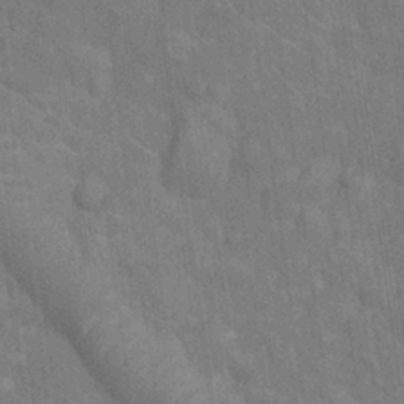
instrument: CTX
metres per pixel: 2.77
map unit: Nhu
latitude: -11.3510
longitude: -22.6679
